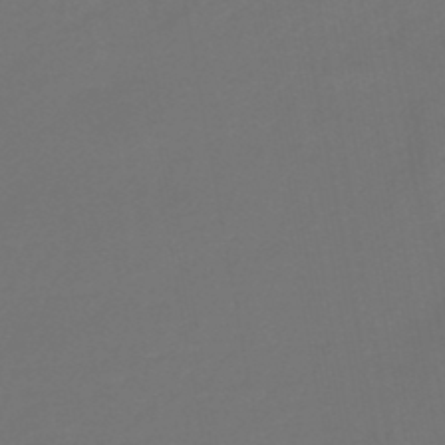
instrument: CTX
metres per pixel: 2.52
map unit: eHb
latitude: -47.6722
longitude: 88.5573
